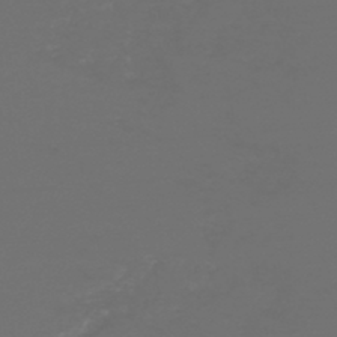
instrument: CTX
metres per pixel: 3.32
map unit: lHb
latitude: -45.5399
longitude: 76.1039
